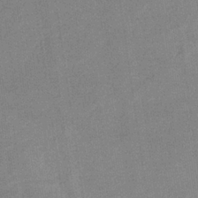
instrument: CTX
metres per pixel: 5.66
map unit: lHb
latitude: -35.4076
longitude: 73.2187
